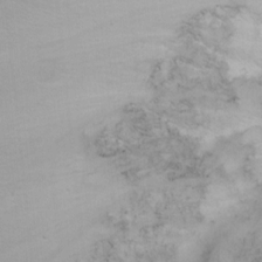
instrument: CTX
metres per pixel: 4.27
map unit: Nhu
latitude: -7.1620
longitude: -65.3482
